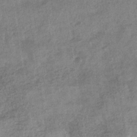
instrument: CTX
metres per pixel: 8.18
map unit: eHb
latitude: -34.2928
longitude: 77.8800
